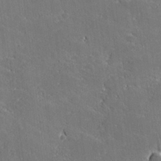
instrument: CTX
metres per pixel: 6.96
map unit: lHvf
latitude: 26.8380
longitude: 141.8044
